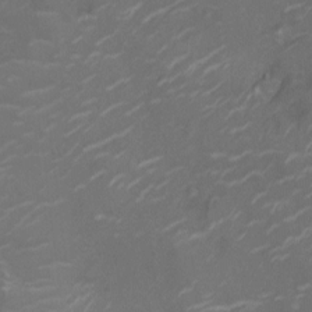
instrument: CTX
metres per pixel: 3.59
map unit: Nhu
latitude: -10.3495
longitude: -20.3468
